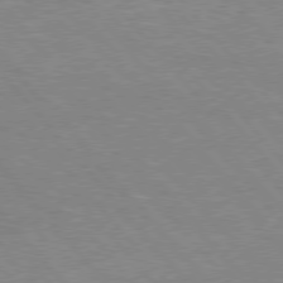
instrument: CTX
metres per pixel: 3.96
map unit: Hpe
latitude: 76.2900
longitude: -151.5560
